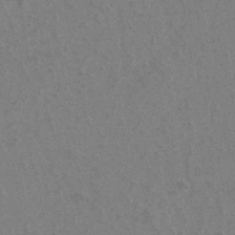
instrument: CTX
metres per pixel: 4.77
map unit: eHh
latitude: -39.6155
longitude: -26.9703
